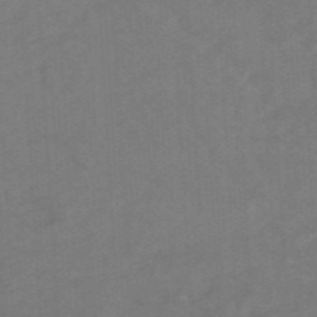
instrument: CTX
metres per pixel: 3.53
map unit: eHb
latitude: -47.8422
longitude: 89.1809
